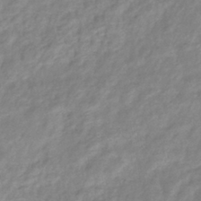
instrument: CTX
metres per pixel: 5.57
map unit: eHb
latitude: -40.0094
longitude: 81.3132
